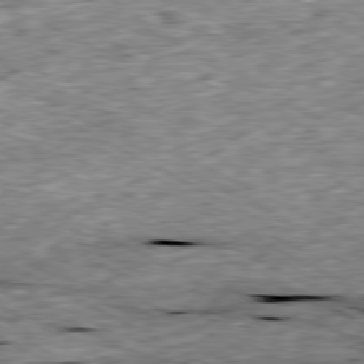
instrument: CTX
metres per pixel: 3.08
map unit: Ap
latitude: -80.5763
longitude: -88.6491
